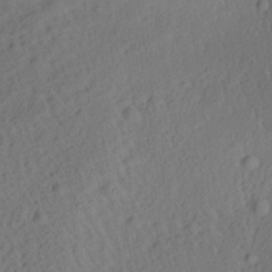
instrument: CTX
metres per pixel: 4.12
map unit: Aa
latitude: 27.2159
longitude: -135.5560
